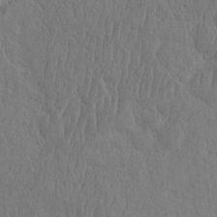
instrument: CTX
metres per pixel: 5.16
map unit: eHh
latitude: -3.0297
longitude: 14.7464
